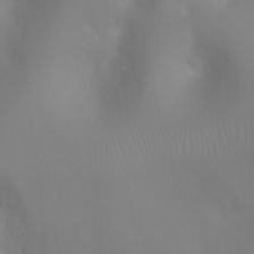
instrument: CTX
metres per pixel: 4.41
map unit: Ht
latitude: -6.6707
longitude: -32.4601
